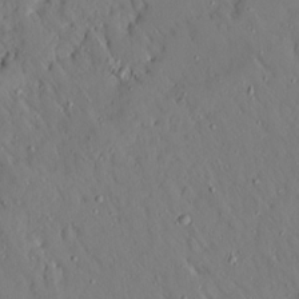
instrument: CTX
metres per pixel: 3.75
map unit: Ave
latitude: 15.4238
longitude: -140.6868
